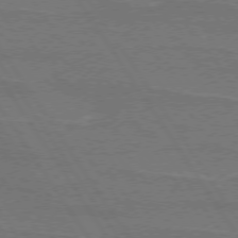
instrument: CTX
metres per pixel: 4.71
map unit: lApd
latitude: 74.4790
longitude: -56.2522
